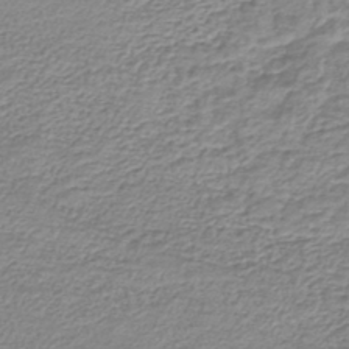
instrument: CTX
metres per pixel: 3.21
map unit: lHb
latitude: -42.5384
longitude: 72.9730
